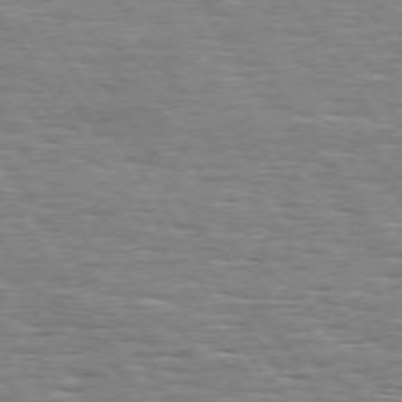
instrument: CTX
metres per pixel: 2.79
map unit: Hpe
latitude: 74.1011
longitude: -138.4979
